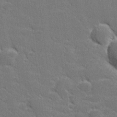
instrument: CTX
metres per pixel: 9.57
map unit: lHvf
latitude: 26.8002
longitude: 142.4629
